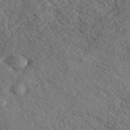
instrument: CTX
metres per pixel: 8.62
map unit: eHh
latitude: 35.5560
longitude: -140.0633
